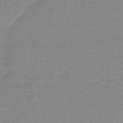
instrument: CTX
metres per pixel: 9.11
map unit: HNb
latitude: -44.9164
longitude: 53.3698
